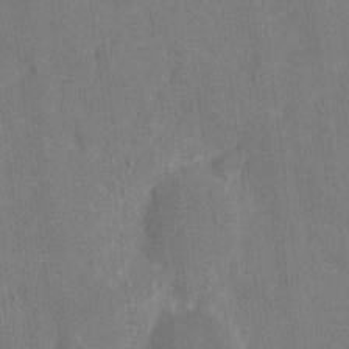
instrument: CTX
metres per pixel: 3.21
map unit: eHh
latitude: 6.3845
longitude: -67.2159
